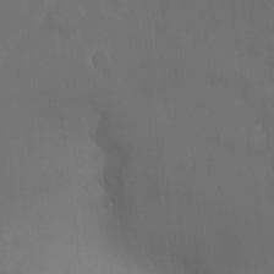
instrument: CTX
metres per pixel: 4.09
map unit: Ht
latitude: -4.1416
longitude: -60.5923
